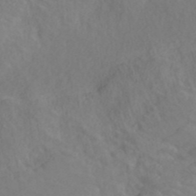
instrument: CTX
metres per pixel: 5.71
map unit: ANa
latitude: 43.2726
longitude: 54.1228
